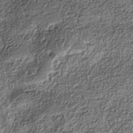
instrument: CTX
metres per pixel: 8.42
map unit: Nhe
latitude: -38.4251
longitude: -147.4238
